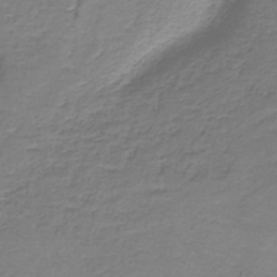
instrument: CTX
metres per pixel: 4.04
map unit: HNb
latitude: -37.1053
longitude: 53.7099
